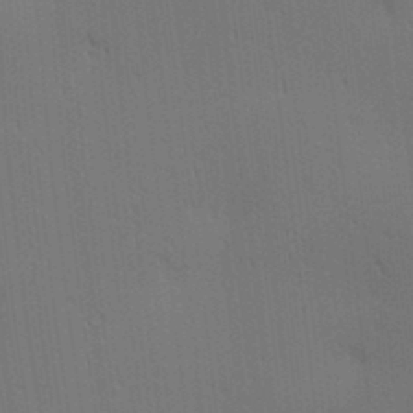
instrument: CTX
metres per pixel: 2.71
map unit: lAa
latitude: 11.4238
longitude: -108.4790
